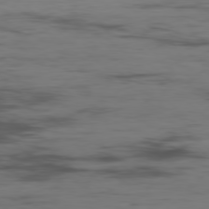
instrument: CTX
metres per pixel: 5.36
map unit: Hpe
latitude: -78.7274
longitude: 15.7856
